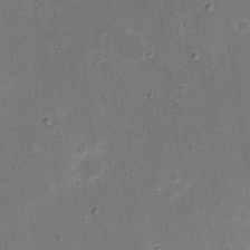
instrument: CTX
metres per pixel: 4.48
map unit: Nhu
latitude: 18.1766
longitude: -74.4790
